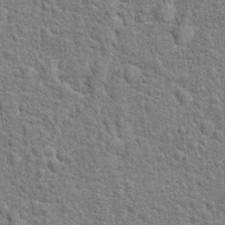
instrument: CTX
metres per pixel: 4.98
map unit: Hto
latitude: 15.9339
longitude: -41.0836
